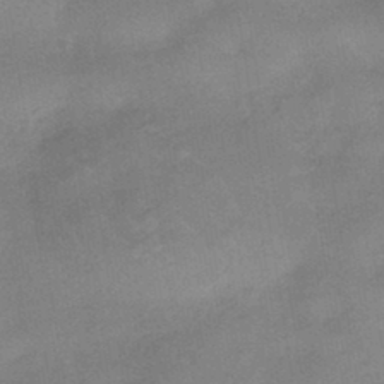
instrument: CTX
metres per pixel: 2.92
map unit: HNhu
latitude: -44.0472
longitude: 90.7086
